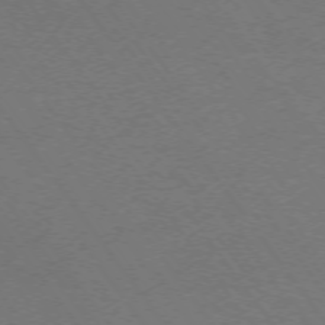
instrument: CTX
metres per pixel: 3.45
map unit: Ap
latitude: -74.5574
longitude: -75.1592
